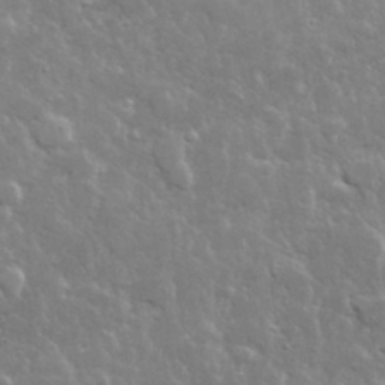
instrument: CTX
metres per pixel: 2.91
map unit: lHvf
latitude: 32.2334
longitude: -93.4804
